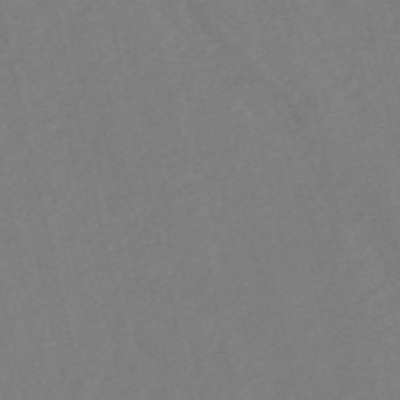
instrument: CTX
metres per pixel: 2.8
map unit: HNb
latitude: -53.3131
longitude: -48.5357
